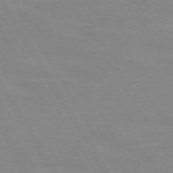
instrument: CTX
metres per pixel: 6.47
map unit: lApd
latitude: 72.1578
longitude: -56.0822
